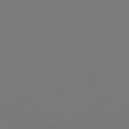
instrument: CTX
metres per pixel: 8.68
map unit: Hpe
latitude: 74.8758
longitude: -123.8583
